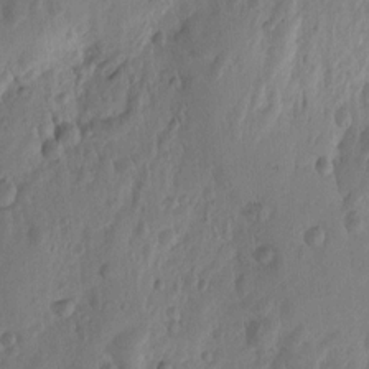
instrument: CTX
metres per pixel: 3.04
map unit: Htu
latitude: 2.1011
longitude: -177.9906
